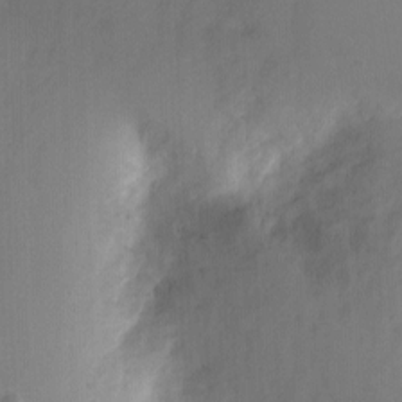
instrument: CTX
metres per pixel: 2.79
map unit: Nhu
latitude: -6.3495
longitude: -49.6694
